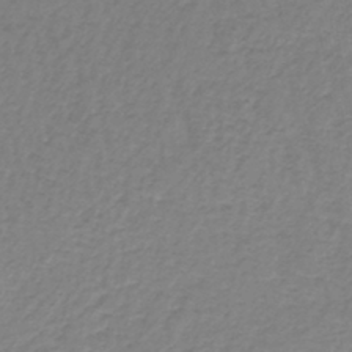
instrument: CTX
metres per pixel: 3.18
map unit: lHb
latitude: -42.2550
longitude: 62.6518
